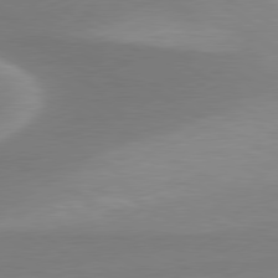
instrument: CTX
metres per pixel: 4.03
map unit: lApd
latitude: 79.5749
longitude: -114.6490
